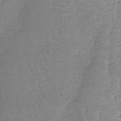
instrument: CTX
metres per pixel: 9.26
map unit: lHb
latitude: -40.9919
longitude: 66.0661
